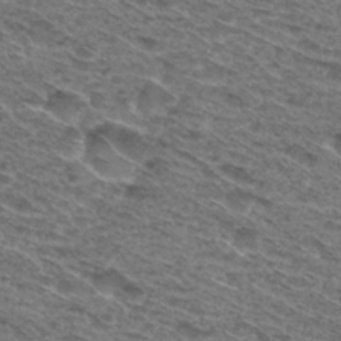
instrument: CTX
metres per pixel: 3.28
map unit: Hto
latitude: 30.0255
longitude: -48.0255
